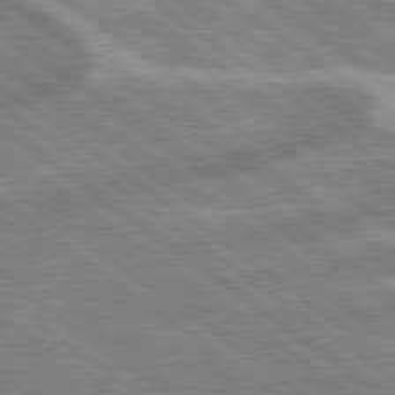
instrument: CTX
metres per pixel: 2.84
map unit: lApd
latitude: 79.2915
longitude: -170.8947
